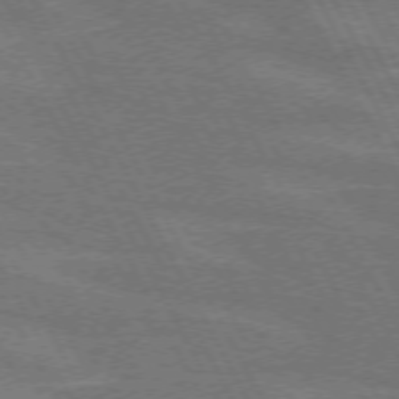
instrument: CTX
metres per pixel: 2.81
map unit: lApd
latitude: 71.8394
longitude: -54.9514
